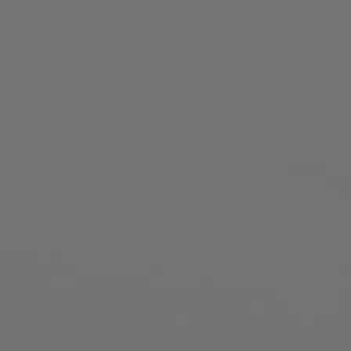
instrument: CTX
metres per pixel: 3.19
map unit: Hpe
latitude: 77.9339
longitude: -177.3292
